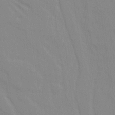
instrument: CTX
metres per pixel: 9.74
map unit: Ave
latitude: 21.8961
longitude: -134.2900
